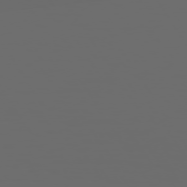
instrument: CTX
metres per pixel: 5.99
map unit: Hpe
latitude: 73.8206
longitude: -127.5749
